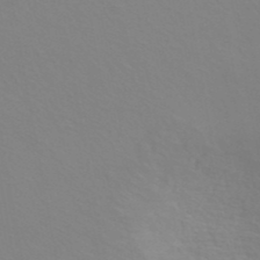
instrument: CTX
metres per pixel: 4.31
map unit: ANa
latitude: 40.3278
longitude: 20.5762
